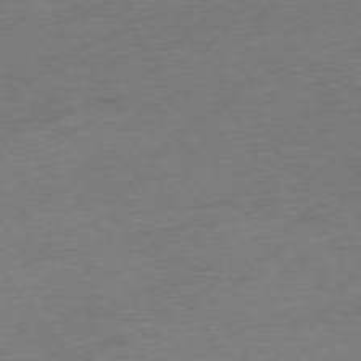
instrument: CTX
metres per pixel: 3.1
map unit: Hpe
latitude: -75.6911
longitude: -12.7813
